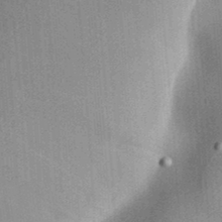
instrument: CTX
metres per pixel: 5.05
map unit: Aa
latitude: 31.8962
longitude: -142.4223
